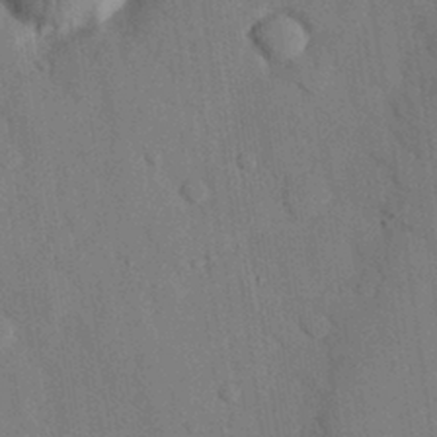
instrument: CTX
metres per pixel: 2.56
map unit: eHh
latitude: 26.7624
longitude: -79.9906
